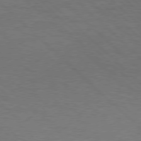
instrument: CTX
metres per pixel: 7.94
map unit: Hpe
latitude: 77.1214
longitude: -150.4601
